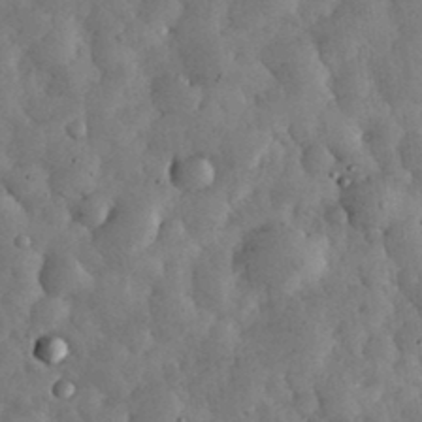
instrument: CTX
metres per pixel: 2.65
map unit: eHh
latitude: 34.4790
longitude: -68.7813
